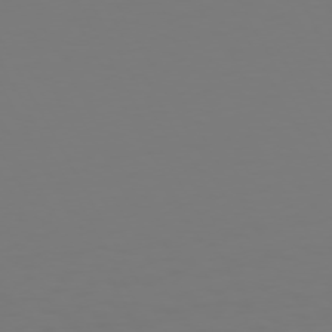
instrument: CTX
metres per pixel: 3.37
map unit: Hpe
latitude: 72.1011
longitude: -125.7827
